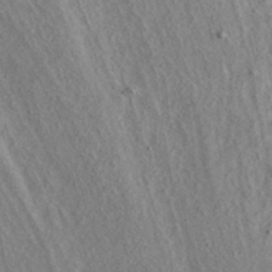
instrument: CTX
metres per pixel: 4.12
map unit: ANa
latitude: 37.4805
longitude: 19.3321
